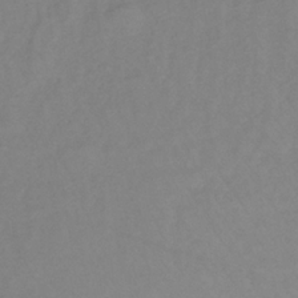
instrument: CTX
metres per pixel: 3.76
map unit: lHb
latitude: -34.9731
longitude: 71.4077
